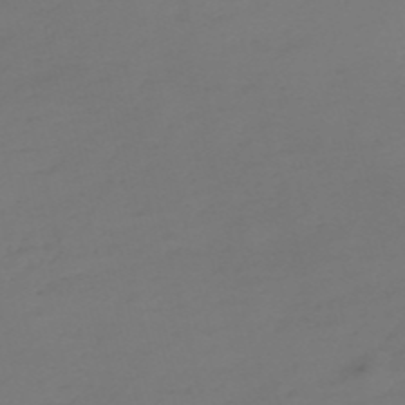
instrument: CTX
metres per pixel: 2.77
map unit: eHh
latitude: -54.9731
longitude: -91.5749
